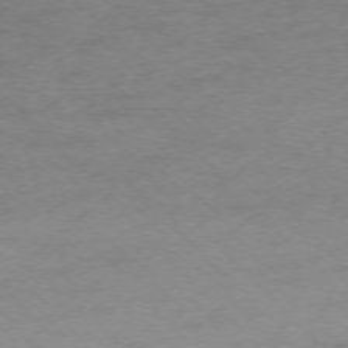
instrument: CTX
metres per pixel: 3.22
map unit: Ap
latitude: -74.9542
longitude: -78.3279
